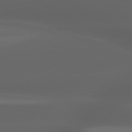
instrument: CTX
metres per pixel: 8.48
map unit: lApd
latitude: 80.2900
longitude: -144.7435
